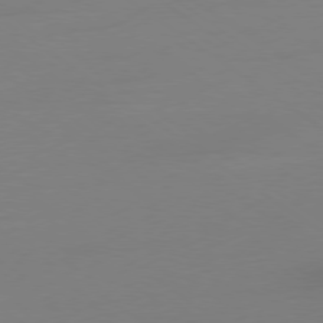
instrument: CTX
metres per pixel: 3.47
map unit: Ap
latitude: -79.1809
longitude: -65.2915
